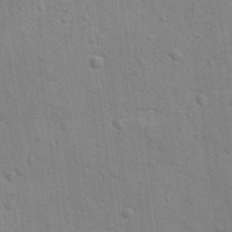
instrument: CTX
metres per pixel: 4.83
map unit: lAvf
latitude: -9.2565
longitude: -120.5357
